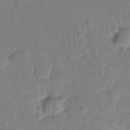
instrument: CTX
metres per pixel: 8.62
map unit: Hto
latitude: -8.3495
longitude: -43.6316
